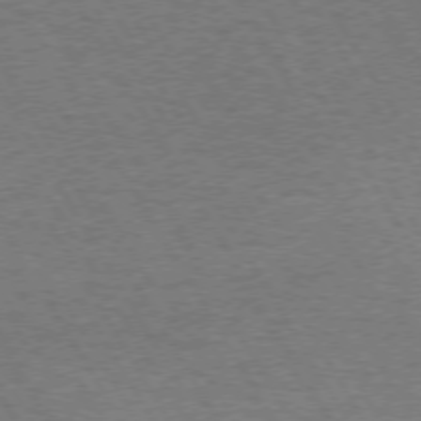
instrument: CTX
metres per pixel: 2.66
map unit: Hpe
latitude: 72.7247
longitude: -129.0836
